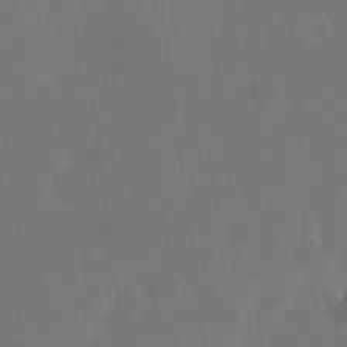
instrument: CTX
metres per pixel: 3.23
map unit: HNhu
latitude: 6.3089
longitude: 12.8597
